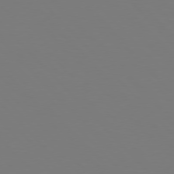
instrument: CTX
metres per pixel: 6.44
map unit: Hpe
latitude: 76.6868
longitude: -167.3292
